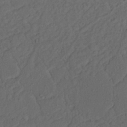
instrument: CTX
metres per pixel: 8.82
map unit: Nhu
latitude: 22.2522
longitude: -70.6868
